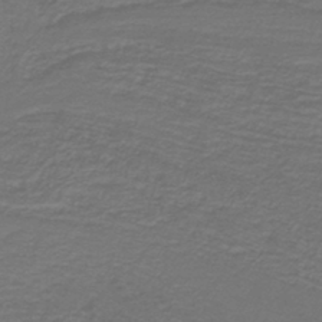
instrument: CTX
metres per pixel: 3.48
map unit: lHb
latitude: -39.6911
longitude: 55.4077
